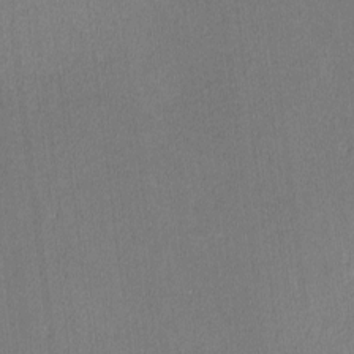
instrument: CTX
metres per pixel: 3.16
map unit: lHvf
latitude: -12.7652
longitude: -100.5924
